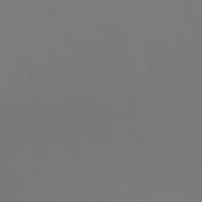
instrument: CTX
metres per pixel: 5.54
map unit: HNb
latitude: -51.3699
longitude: -46.7058
